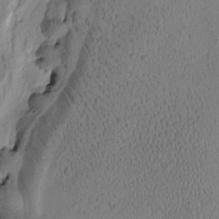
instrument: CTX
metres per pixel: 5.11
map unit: Htu
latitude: -2.0661
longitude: 172.0094
